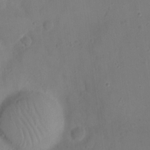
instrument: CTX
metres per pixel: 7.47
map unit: eHh
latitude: 22.1011
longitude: -62.6680
